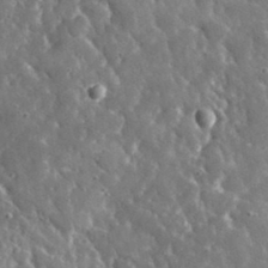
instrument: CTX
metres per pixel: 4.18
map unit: lHvf
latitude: 35.8394
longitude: -88.6113
